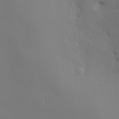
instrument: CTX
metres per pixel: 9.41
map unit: lHvf
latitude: 21.5560
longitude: 145.9367
